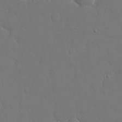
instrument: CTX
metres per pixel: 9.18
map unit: eHh
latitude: 15.9717
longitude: -71.7261
